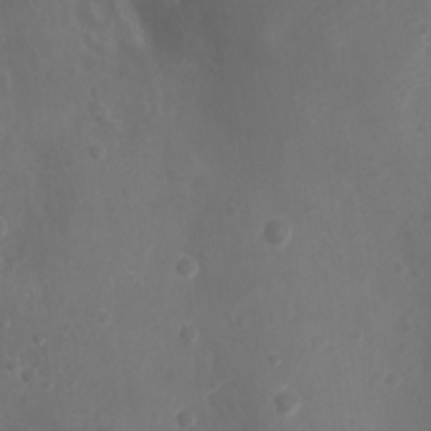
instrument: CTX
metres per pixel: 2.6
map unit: Nhu
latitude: 5.5749
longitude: -18.7435
